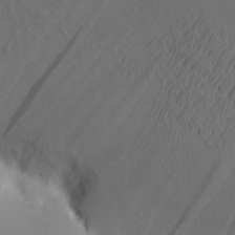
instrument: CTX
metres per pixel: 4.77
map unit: eHh
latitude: -2.8219
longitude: 16.1417
